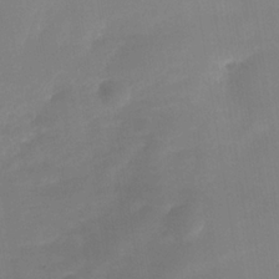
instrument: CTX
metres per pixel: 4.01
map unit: Nhe
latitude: -37.3887
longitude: -118.1766
